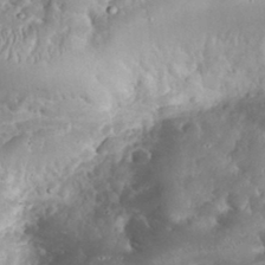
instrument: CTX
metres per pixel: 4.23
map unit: eHh
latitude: 34.1011
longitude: -64.4223
